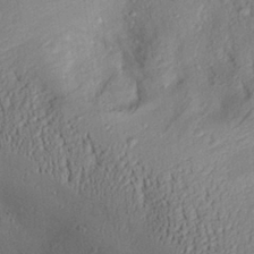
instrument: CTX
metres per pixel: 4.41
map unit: Aa
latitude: 28.5168
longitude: -132.7057
